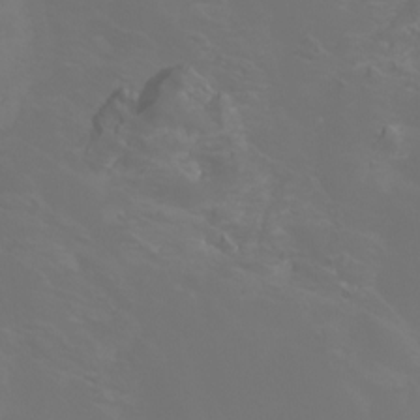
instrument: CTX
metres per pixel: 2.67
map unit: Htu
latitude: -6.0472
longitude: -72.6680
